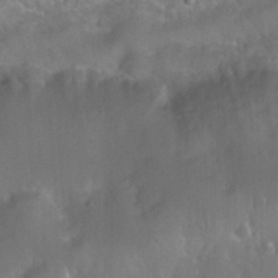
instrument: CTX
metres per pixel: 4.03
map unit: Nhu
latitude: 25.8205
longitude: -57.8205
